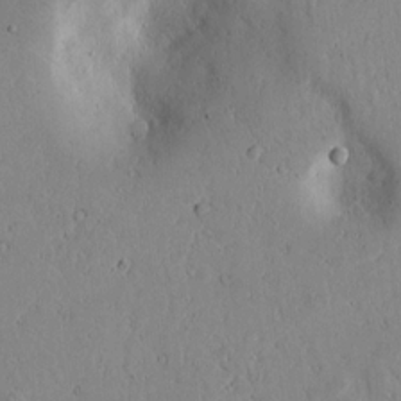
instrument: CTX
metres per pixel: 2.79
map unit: lAvf
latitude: 6.8947
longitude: 169.1809
